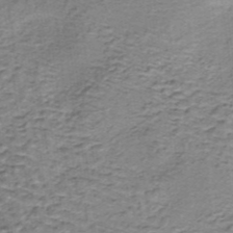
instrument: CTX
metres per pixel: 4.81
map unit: lHb
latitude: -37.0108
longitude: 60.8030
